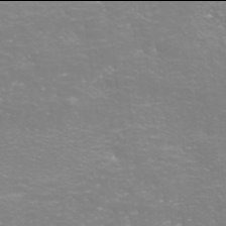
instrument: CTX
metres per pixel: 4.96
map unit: Nhe
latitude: -46.0094
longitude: 152.9730
